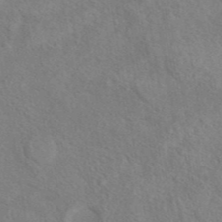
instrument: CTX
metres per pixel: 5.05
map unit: eAb
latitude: 42.2712
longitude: 111.0486
